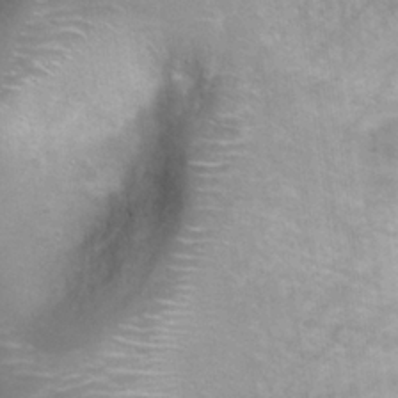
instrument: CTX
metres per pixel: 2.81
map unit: Nhu
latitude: 25.4426
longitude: -51.3292
